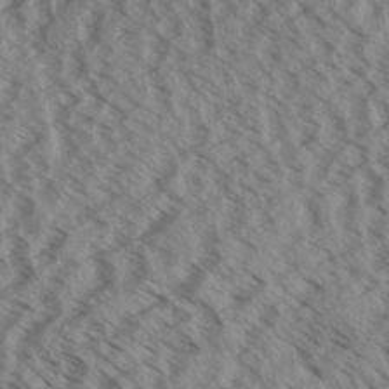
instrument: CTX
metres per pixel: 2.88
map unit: Aa
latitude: 31.5938
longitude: -137.6694
